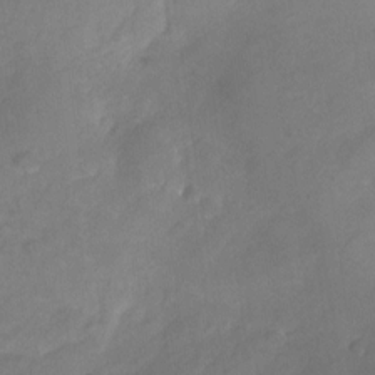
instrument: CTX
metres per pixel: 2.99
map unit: Nhu
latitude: -28.7841
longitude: -63.5560
